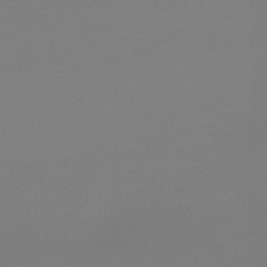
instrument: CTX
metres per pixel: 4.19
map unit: lHb
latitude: -48.7275
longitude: 65.7856
